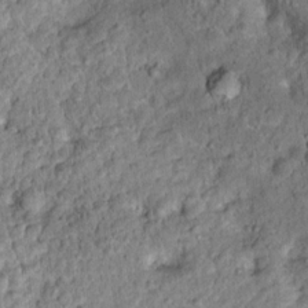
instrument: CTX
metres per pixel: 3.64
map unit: Ht
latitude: 13.8206
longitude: -40.8002
